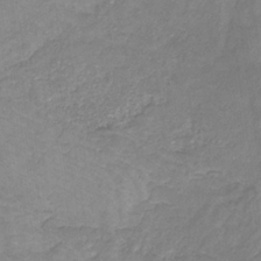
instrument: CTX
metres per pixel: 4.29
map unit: eHb
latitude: -31.5210
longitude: 67.1053
